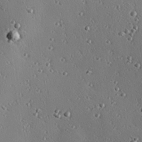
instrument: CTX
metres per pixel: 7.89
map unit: eHh
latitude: 23.3859
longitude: -91.1592
